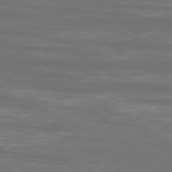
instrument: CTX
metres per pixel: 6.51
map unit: Ap
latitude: -80.7652
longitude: -60.1955
